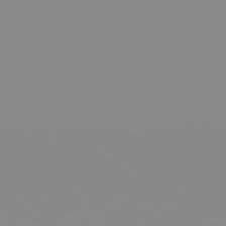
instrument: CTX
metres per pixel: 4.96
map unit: Hpe
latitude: 78.0255
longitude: -142.1578
